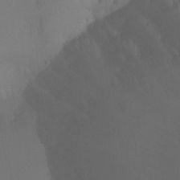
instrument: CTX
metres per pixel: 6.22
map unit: Ht
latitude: 0.8947
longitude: -36.2145
